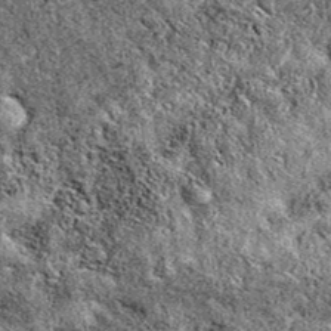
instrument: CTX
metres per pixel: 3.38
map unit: eAb
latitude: 38.2900
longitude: 110.7652
